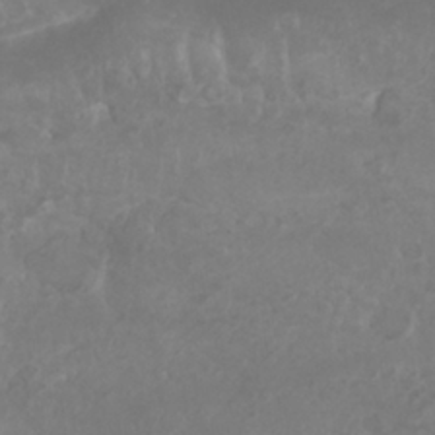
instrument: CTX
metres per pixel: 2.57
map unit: Nhu
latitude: 26.2901
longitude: -62.0633
